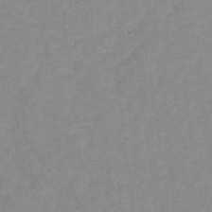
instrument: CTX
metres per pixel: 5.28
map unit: Hto
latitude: 5.4993
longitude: -32.1200
